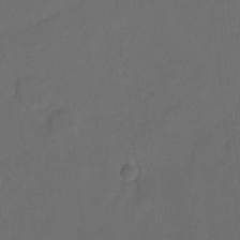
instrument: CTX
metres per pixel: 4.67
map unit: Hto
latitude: 4.0255
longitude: -32.4790
